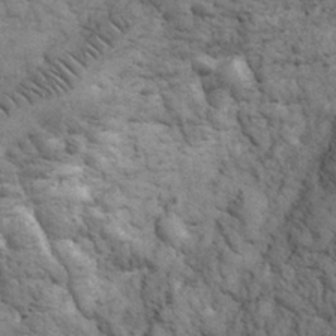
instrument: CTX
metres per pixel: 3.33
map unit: eHh
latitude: 32.6113
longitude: -67.6693
